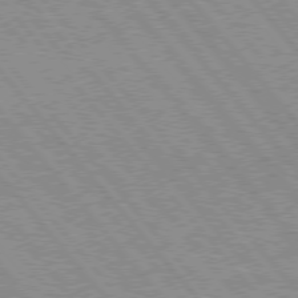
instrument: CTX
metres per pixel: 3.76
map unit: Hpe
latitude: 75.6694
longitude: -150.3278
